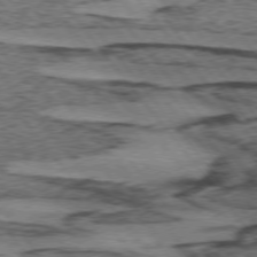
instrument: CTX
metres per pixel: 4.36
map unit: lApd
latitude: 74.4979
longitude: -76.8002
